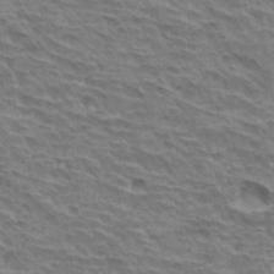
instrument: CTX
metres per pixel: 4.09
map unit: Hto
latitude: 30.9892
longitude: -41.5560
